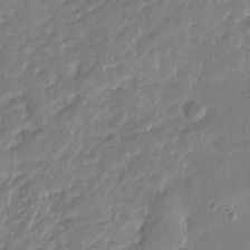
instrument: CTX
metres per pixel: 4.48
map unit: Nhu
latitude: -16.6141
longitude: -57.8961
